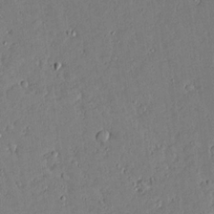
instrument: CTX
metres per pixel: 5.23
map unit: lAvf
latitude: 16.1767
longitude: -127.7072
